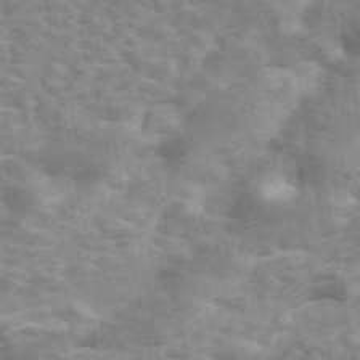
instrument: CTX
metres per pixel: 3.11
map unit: ANa
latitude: 46.1956
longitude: 24.8597
